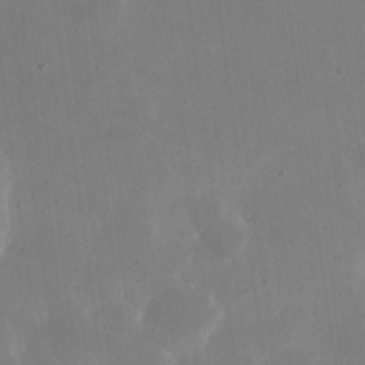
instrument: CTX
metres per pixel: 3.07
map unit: eHh
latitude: 20.7058
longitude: -70.7813
